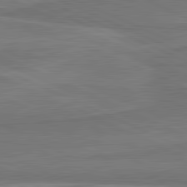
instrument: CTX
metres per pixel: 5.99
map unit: lApd
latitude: 81.7639
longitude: 170.0472
